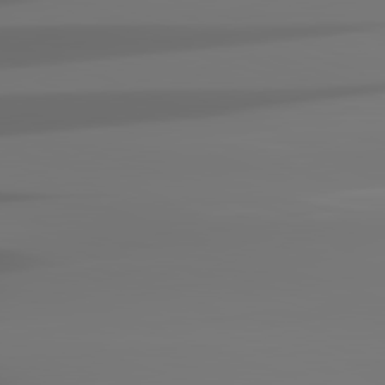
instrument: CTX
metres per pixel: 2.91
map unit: lApd
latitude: 82.1766
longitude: -146.3090
